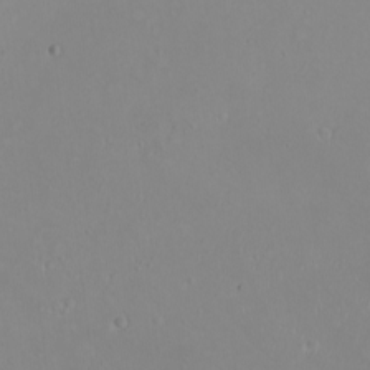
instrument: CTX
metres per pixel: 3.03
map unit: eHh
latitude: -10.0094
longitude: -68.1577
